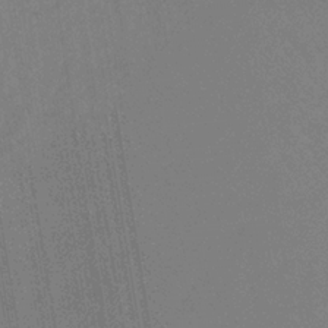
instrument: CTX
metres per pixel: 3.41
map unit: lHb
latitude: -33.7289
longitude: 67.0108
